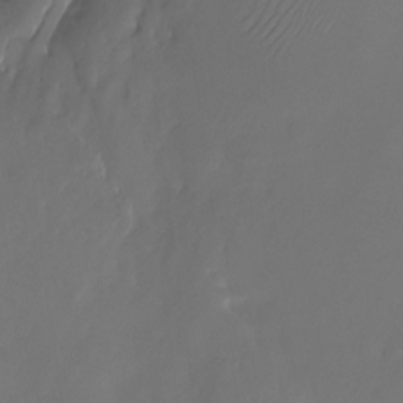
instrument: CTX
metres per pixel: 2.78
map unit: Nhu
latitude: -22.7841
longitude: -71.9528
